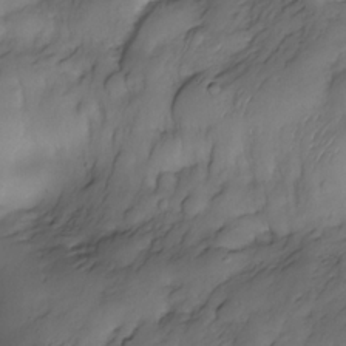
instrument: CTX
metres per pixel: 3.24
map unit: Nhe
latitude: -34.0850
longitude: -142.7246
